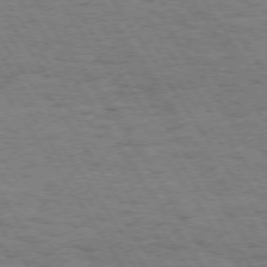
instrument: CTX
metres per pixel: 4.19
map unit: Hpe
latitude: 73.4805
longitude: -128.6301
